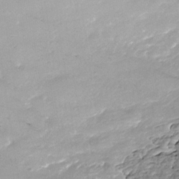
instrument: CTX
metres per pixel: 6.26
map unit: Nhe
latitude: -39.5588
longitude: -116.7624
